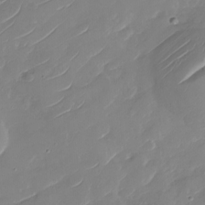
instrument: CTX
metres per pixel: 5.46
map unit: Nhu
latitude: -29.7478
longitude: -72.7625
